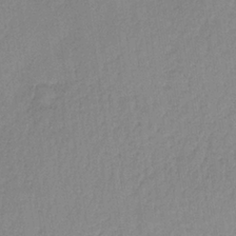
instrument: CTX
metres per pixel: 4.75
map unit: HNb
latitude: -33.9745
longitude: 63.4643
